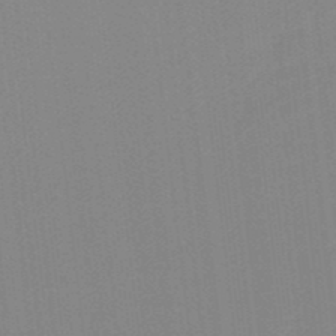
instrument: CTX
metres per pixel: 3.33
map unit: lHb
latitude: -49.4266
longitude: 81.3132
